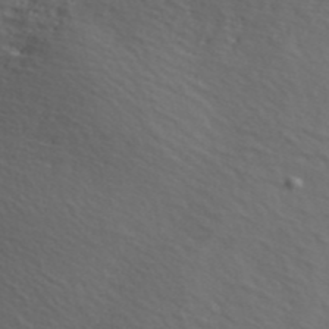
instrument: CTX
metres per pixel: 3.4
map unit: ANa
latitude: 43.4615
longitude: 46.5196
